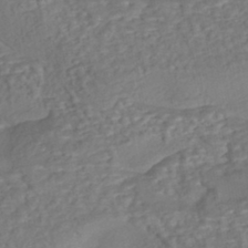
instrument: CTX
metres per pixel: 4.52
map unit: eHh
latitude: -43.5210
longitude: 120.5762
